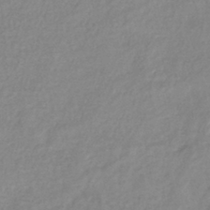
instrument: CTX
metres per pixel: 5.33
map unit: eHb
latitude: -40.2739
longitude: 81.3321
